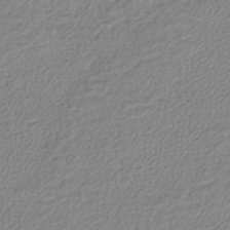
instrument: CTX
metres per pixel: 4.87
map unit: lHb
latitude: -44.6896
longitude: 68.6707
